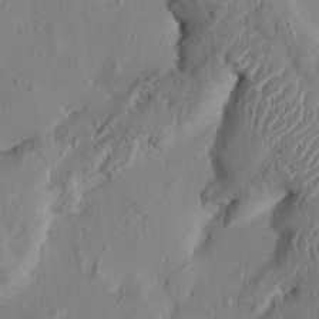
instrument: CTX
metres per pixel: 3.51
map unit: HNhu
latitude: 3.0647
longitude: -7.1025
